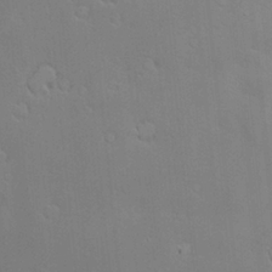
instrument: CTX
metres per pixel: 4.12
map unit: Nve
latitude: -9.6911
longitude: 174.1038
